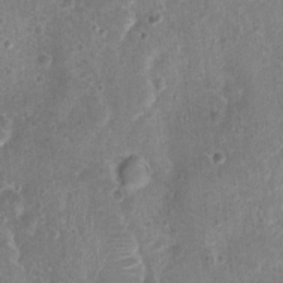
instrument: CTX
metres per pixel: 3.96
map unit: Nhu
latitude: 2.2144
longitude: -14.5735
